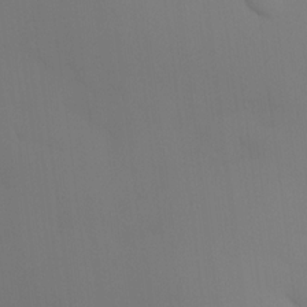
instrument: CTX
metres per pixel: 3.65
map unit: HNhu
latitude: 14.1011
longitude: 13.2187
